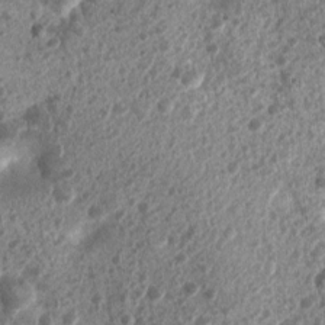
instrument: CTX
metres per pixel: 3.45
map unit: Nhu
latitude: 6.9136
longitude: -21.9528
